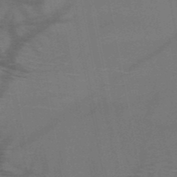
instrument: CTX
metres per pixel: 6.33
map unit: HNb
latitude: -51.8422
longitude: -45.8205
